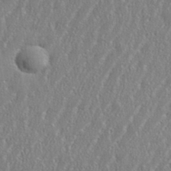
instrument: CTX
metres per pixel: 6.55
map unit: eHh
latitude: 34.9891
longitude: -132.2145
